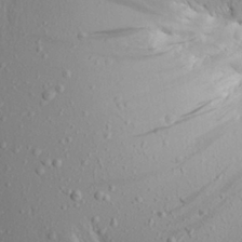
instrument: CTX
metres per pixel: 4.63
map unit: Aa
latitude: 19.8016
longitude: -148.3467
